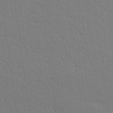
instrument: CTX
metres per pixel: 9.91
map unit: Ave
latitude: 20.8002
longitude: -139.0458
